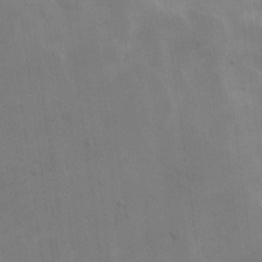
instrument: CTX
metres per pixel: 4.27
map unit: eHh
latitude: 18.3089
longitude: -66.4412
